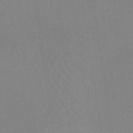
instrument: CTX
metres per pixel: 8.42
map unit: HNb
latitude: -35.5588
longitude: 56.8408
